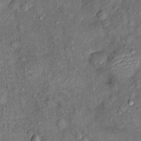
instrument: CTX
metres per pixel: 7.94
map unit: Ht
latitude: 9.4426
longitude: -37.8016
